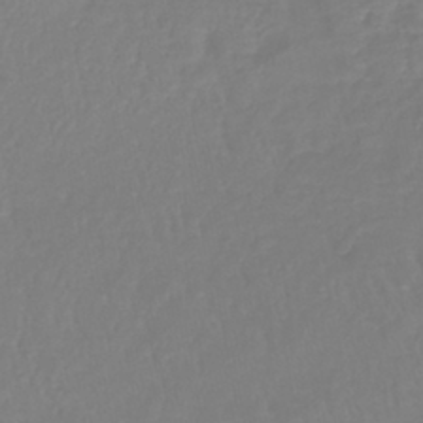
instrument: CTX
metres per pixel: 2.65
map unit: lHb
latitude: -41.4265
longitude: 65.2754
